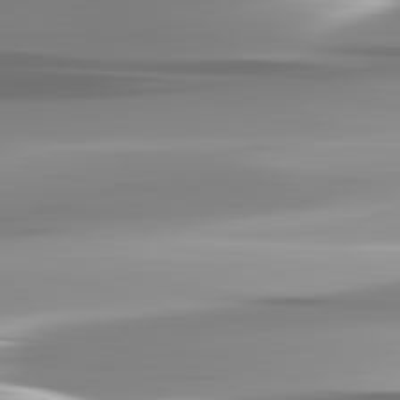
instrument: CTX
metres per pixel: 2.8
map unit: lApd
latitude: 82.8569
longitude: -138.1767
